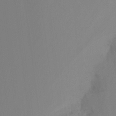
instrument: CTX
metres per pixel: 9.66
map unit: Nhu
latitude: -15.0109
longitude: -53.1403
